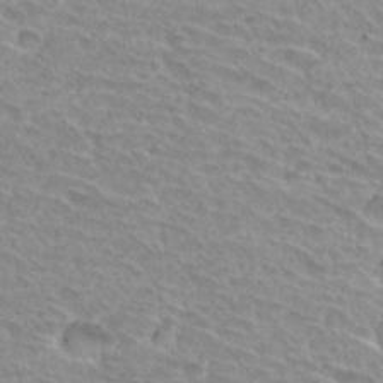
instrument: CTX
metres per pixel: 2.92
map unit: Hto
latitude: 31.3671
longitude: -47.9906
